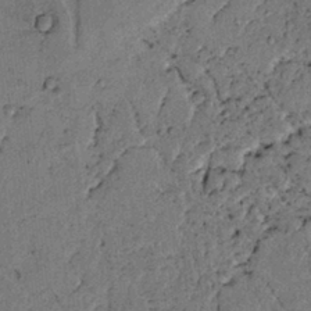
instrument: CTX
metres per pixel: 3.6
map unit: lAvf
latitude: 5.0080
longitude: 159.1431
